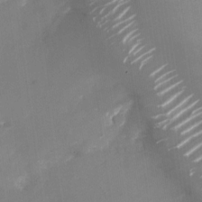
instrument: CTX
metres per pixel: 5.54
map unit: Nhu
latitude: -27.3131
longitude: -74.6302
